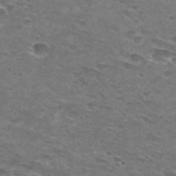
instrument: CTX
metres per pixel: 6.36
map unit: Hto
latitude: 29.8772
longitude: -46.6302
